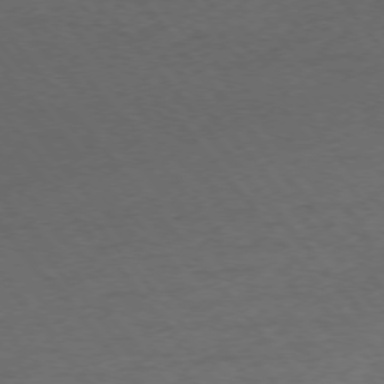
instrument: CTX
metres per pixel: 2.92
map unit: Ap
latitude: -75.8990
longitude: -70.7624
